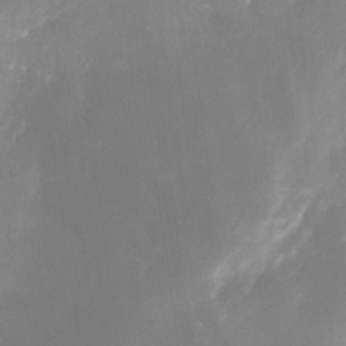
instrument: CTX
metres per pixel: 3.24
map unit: Nve
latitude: -24.8975
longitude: -109.3292
